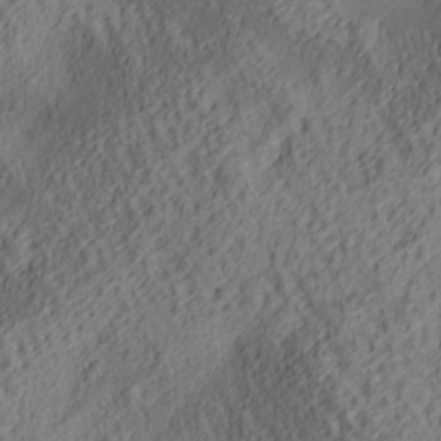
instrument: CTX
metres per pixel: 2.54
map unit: lAa
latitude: 5.2348
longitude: -116.8380
